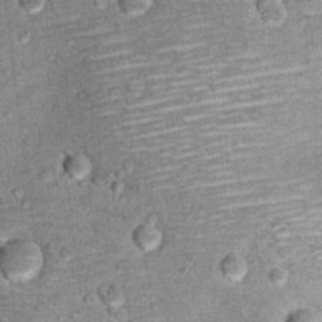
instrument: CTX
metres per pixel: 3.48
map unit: Ht
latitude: 10.4601
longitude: -38.6868
